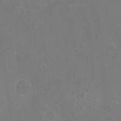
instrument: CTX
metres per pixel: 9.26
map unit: Ht
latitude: -6.6896
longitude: -36.7435
